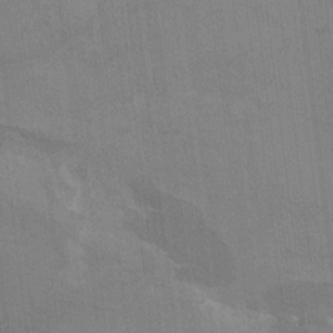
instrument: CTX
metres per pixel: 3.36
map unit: HNhu
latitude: 7.6694
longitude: -4.9136
